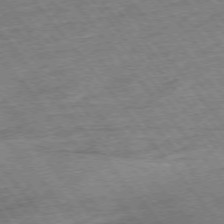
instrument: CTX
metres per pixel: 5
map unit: Hpe
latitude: -75.8423
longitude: -21.9717
